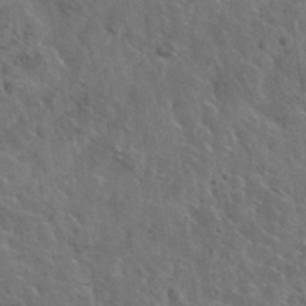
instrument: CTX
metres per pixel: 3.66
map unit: lHvf
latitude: 37.4993
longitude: -88.3657
